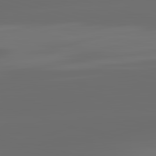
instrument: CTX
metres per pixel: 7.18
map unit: lApd
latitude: 83.4804
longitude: -134.2711
